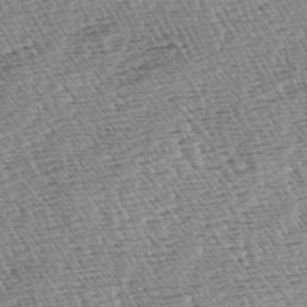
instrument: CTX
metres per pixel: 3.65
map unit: lAa
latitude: -3.4076
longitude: -122.6490
